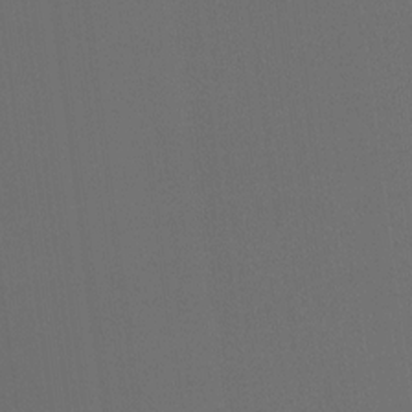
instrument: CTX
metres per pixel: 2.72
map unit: Hto
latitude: -7.8422
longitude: -50.3845
